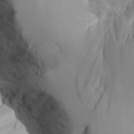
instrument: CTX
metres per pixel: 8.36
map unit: Aa
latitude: 25.7260
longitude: -129.2537
